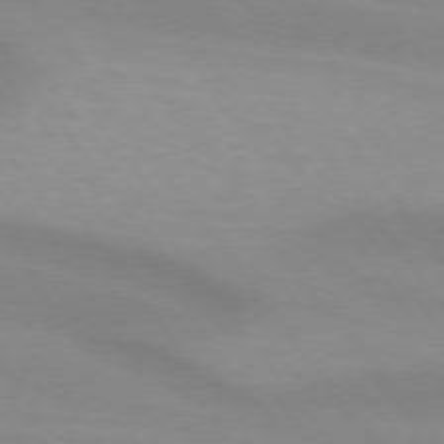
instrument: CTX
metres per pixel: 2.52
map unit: lApd
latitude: 74.2523
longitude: -49.7072
